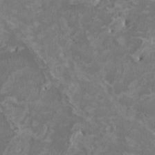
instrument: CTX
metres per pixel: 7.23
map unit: HNhu
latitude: 2.2711
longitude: -3.4993
